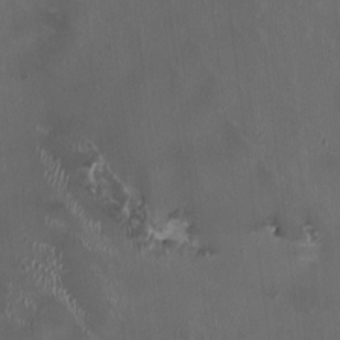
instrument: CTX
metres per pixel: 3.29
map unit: HNhu
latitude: 1.1403
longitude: -4.3278
